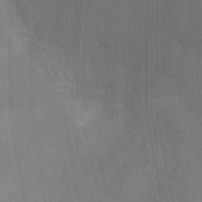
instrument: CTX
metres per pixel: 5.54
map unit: Ht
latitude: 0.8569
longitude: -32.4790
